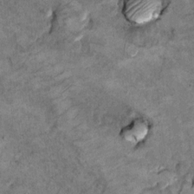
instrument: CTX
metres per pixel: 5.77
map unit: Hto
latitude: 9.8961
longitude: -36.4979
